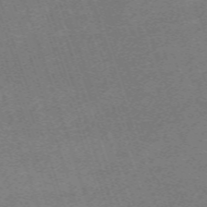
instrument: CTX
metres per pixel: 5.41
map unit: eHh
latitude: -64.0094
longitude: 53.2565
